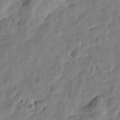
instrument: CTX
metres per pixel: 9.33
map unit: Htu
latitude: 0.4601
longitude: -177.8016
